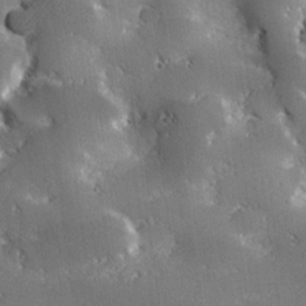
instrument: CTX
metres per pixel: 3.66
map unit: lHvf
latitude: 26.6113
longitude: 141.6344
